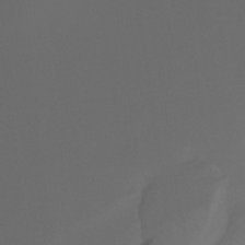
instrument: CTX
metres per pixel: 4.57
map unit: Ht
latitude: -7.8422
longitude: -30.2523
